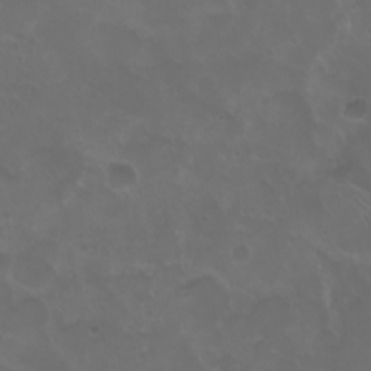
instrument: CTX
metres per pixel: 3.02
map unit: eHh
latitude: 0.9513
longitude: -54.6490
